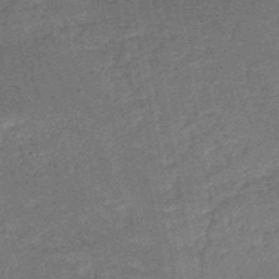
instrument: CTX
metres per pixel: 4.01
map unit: HNb
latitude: -50.9542
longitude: -49.6316
